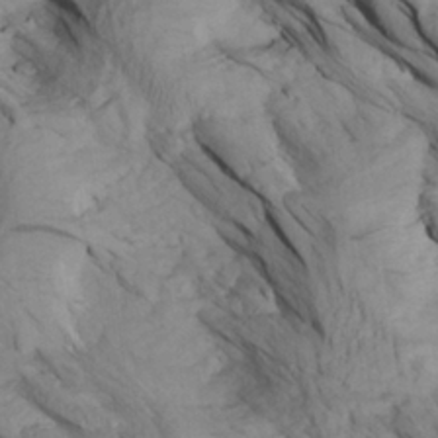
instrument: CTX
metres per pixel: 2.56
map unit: Aa
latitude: 27.4804
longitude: -133.7261
